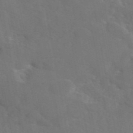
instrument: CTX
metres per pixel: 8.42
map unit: eAb
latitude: 46.0822
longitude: 112.6519
